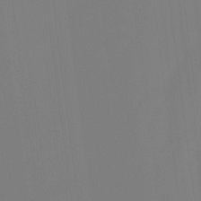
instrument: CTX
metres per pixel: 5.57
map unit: Ht
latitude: -15.1243
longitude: -48.5546
